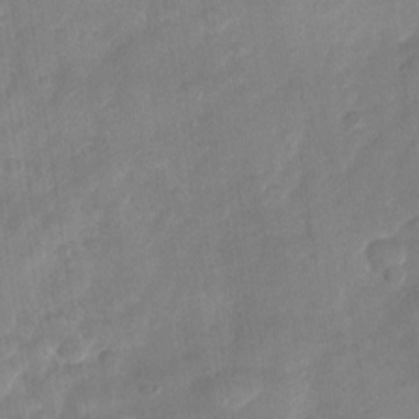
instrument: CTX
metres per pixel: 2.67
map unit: Nhu
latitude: -28.6519
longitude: -62.4601
